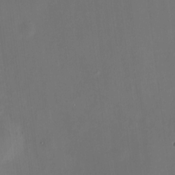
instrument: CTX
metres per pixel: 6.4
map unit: HNhu
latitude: 7.5749
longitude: 9.5021
